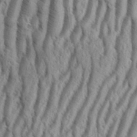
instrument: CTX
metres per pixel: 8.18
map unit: eHh
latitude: 34.5356
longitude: -138.1578
